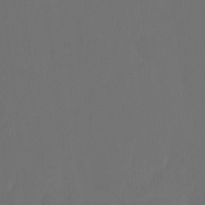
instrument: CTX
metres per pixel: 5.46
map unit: Ht
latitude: -4.9541
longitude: -62.3279
